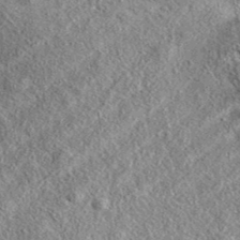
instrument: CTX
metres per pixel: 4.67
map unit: eAb
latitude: 37.9150
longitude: 109.5399
